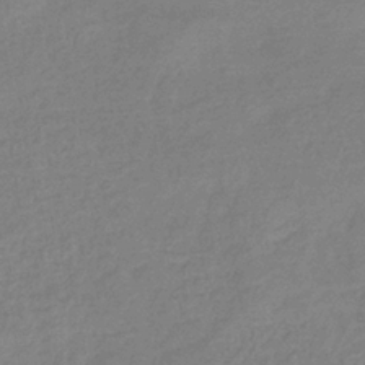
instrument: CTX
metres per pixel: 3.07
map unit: eHb
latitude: -33.1998
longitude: 74.8408
